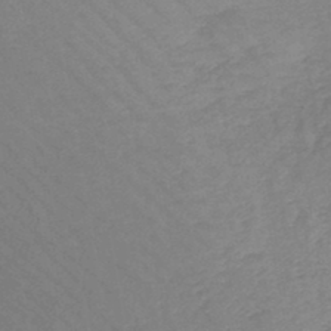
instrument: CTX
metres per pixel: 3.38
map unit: lHb
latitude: -45.5399
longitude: 72.0094
